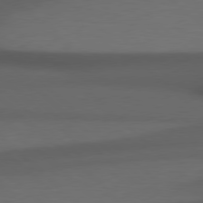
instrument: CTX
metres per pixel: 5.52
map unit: Hpe
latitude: 78.2712
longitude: -161.1403
